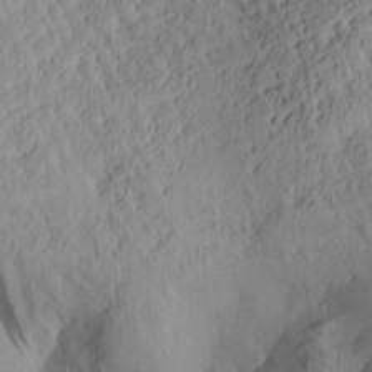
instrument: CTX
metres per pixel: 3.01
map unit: Aa
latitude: 29.2348
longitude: -132.9703
